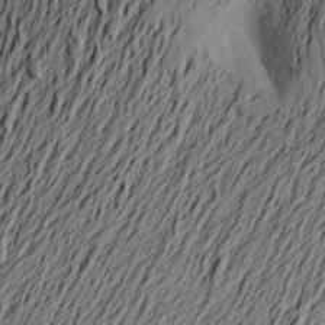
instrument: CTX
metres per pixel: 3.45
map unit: Aa
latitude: 21.1970
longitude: -149.6127
